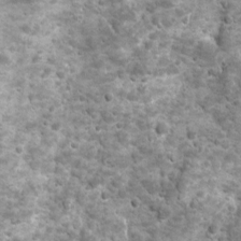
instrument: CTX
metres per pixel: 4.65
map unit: Ave
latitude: 16.5546
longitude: -133.8394
